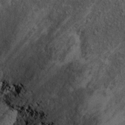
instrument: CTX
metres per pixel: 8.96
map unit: Hto
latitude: 10.4601
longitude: -37.2726
